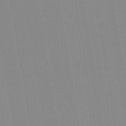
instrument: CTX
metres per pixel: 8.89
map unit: lHb
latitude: -46.2172
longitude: 72.7841
